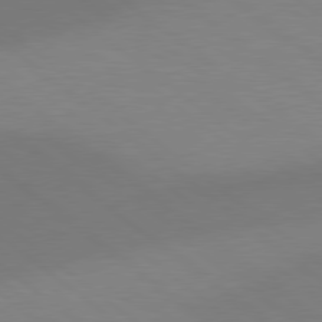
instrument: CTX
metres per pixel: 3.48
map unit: Hpe
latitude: 78.8380
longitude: -150.5545
